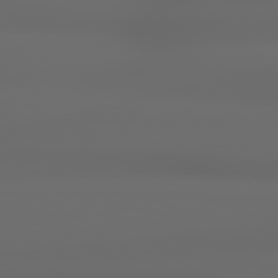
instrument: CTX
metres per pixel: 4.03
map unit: Hpe
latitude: 78.8947
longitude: -163.6694
